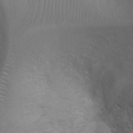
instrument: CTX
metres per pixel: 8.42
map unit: Ht
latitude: 2.5357
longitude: -29.0080
